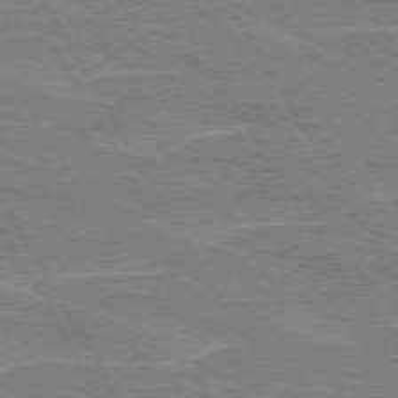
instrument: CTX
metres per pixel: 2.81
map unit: lApd
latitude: 72.7058
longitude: -55.5560
